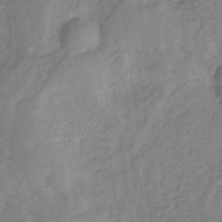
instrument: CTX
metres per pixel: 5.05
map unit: HNb
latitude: -33.1620
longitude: 59.5777
